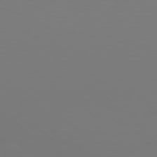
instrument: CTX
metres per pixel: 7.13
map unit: Hpe
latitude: 77.4993
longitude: -133.9717
